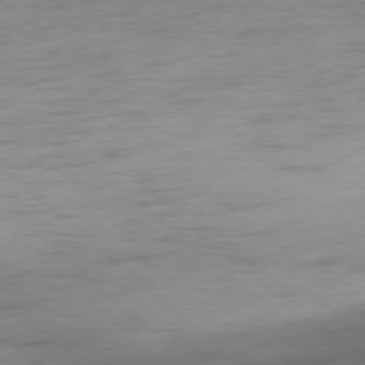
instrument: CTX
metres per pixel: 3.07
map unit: Ap
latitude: -78.4629
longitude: -71.9528
